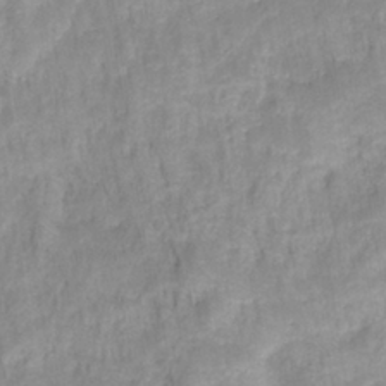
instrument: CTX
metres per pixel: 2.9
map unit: HNhu
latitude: -27.4454
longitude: 73.6155
